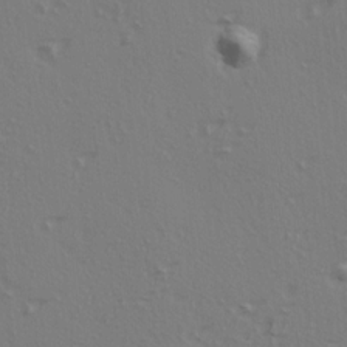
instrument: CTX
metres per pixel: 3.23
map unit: Ave
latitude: 14.7813
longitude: -105.4427
